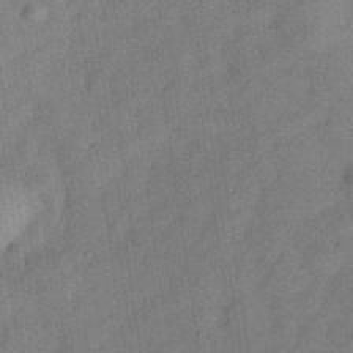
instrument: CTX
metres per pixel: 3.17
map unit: Hve
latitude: -31.8989
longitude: 91.9367
